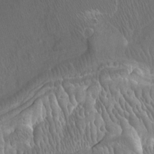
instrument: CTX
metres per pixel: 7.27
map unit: Nhu
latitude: -9.4454
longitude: -77.3481
